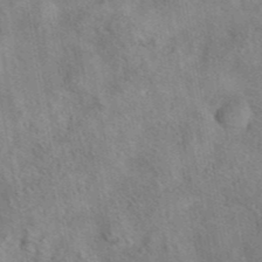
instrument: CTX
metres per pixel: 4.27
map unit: eAb
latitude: 42.5735
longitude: 109.2376
